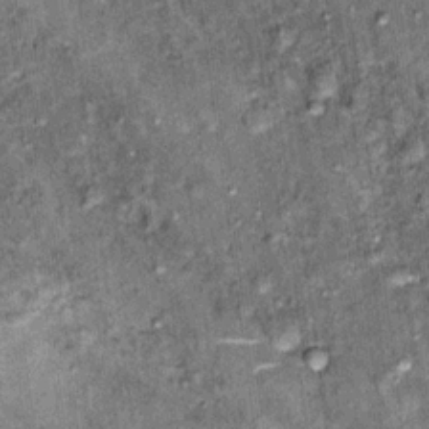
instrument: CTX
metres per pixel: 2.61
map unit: Hto
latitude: 14.4601
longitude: -35.8961
